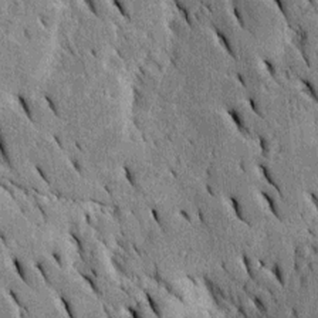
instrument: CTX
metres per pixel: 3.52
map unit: Htu
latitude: -2.9919
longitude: 151.7477
